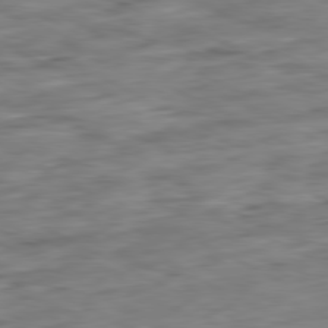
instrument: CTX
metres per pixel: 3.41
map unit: Ap
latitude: -80.9731
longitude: -83.0080
